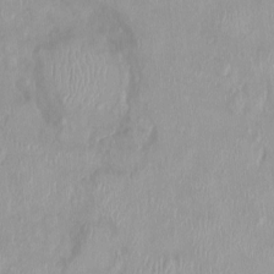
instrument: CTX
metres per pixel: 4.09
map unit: Nhu
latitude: 0.1955
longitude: -15.1026
